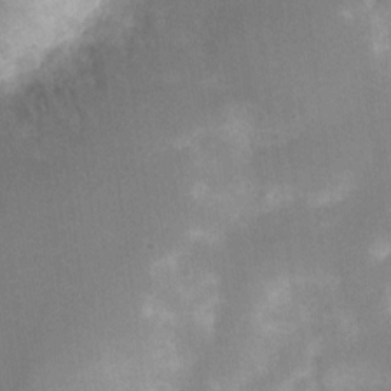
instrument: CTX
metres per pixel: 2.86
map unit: Nve
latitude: -25.7477
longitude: 106.7841
